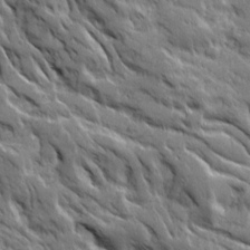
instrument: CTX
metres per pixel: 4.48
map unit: Ave
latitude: 19.3859
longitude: -134.2144
